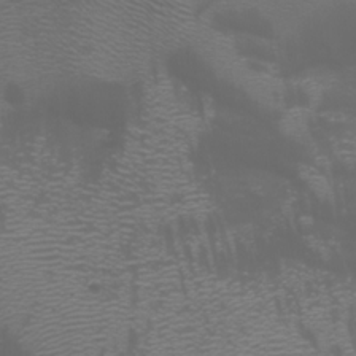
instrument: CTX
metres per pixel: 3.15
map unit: Aa
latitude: -7.5777
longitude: -73.0837
